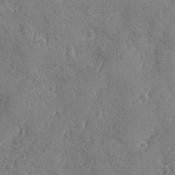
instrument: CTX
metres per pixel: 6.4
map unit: Ave
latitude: -8.7841
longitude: -118.8191
